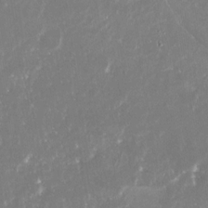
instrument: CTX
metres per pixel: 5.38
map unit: Nhu
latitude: -29.4643
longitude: -70.1578
